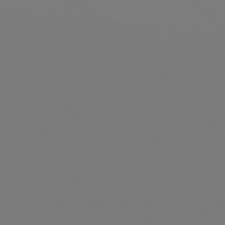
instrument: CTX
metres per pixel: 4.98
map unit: Hpe
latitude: 76.8947
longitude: -161.3104
